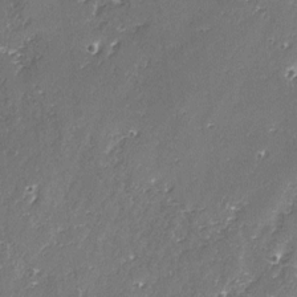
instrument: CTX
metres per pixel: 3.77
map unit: lAvf
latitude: -3.0297
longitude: -106.2523
